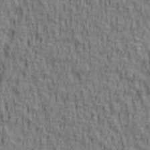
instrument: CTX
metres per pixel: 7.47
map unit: lAa
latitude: 4.8191
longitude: -114.6112
